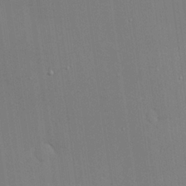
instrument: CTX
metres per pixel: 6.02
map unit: Hve
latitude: 25.6693
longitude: -90.4034
